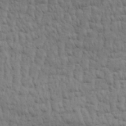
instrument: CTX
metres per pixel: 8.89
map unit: Aa
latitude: 30.3279
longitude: -134.6301
